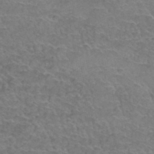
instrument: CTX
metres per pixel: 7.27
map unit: Hto
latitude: 36.9514
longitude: -42.3278
